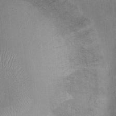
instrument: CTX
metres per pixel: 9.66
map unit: Hto
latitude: 6.4979
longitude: -37.9906
